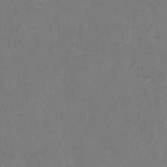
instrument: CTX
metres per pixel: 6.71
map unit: eHb
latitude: -31.1431
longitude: 68.2172
